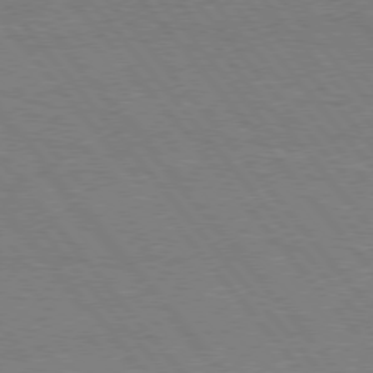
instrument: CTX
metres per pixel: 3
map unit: Hpe
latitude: 75.5938
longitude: -157.2914
